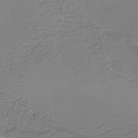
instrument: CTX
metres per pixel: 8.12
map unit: HNb
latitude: -34.9920
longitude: 58.0472
